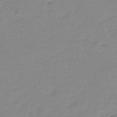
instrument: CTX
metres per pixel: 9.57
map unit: eHh
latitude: -44.5952
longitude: -29.6127
